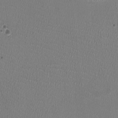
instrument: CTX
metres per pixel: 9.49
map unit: HNhu
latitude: -2.5951
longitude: -2.2711
